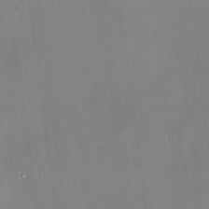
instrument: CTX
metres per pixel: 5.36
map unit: HNhu
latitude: 8.9703
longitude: 10.3306
